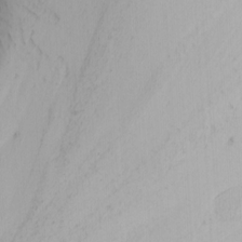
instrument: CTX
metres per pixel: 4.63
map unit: Nhu
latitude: 0.1766
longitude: -79.7261
